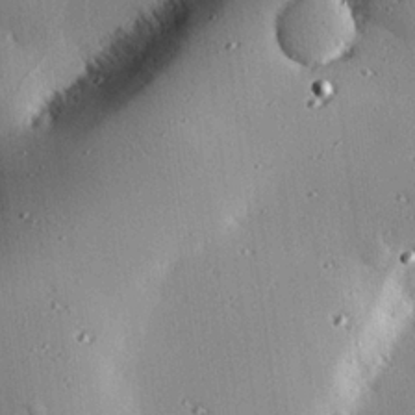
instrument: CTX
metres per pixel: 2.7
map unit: eHh
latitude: 22.9703
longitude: -90.4601
